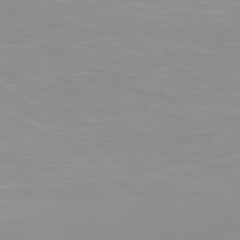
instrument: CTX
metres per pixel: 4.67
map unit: Hpe
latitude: 78.1011
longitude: -142.0633
